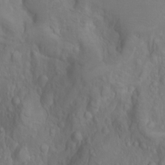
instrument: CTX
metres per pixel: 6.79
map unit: Nhu
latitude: -4.5573
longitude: -87.0647
